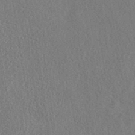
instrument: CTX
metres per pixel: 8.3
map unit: eAb
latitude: 40.9513
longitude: 103.0109
